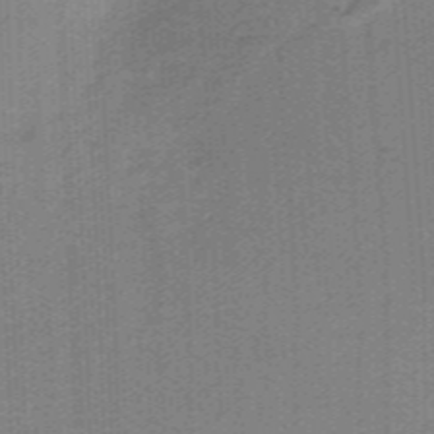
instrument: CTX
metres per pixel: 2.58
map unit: HNb
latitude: -38.3684
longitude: 53.8800
